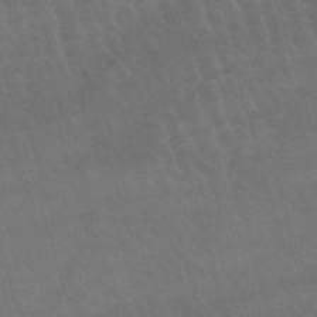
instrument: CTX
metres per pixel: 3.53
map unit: lHb
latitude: -44.4062
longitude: 77.7289
